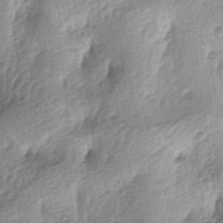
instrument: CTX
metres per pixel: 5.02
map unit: lAa
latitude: -4.2172
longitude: -125.1781
